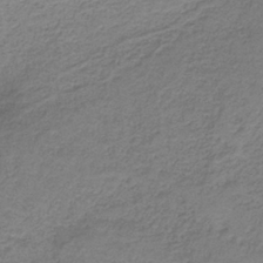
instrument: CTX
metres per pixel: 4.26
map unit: HNb
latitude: -36.2928
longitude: 54.0283
